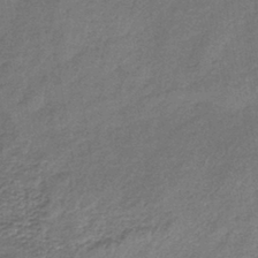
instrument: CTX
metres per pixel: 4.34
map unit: lHb
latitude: -40.3117
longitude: 75.3888
